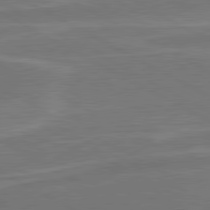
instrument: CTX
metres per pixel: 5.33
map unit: lApd
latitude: 80.6490
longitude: 128.5385
